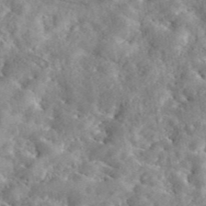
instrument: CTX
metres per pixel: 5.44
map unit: eAb
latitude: 45.1214
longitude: 128.7085
